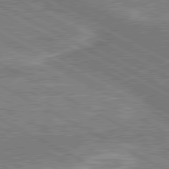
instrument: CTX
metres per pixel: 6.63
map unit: lApd
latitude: 80.4601
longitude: 141.1053
